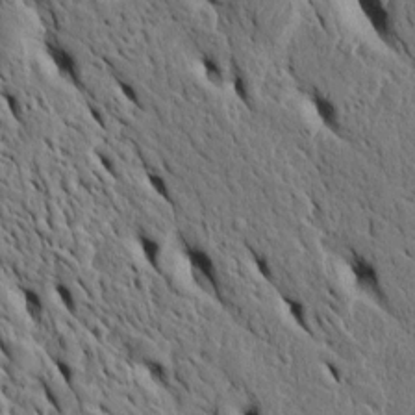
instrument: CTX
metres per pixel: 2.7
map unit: Htu
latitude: -5.0108
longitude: 153.4832
